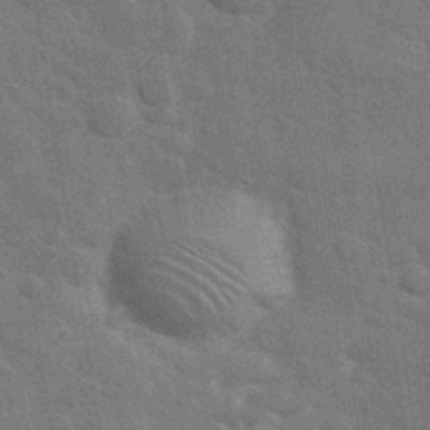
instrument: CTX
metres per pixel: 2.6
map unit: eHh
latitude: 37.5938
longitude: -65.9339
